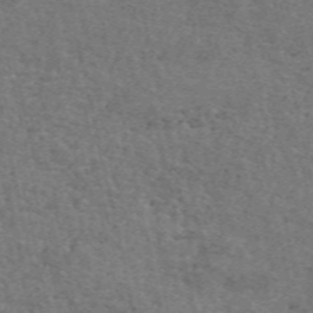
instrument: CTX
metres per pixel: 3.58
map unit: ANa
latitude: 50.5923
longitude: -81.2159
